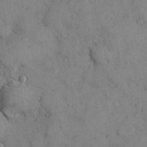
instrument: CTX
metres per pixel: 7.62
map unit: Hto
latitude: 12.8002
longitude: -59.9906
